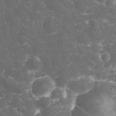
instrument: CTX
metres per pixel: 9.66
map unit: eHh
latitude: 32.8380
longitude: -62.7058
